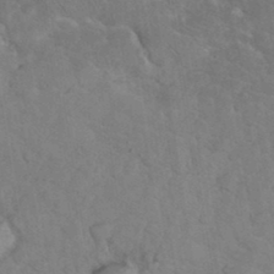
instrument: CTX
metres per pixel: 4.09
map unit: eHh
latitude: 36.0633
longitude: -66.2900
